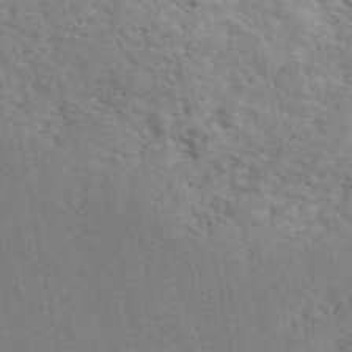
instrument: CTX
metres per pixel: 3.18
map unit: ANa
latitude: 48.1200
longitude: -75.8394
